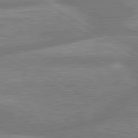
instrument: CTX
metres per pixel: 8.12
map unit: lApd
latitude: 80.2711
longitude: -165.2159
